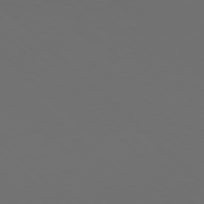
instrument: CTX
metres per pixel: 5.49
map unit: Hpe
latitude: 77.8016
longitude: -168.3467
